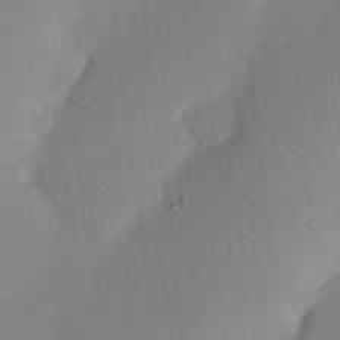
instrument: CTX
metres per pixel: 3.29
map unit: eHh
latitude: 25.0458
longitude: -70.1200
